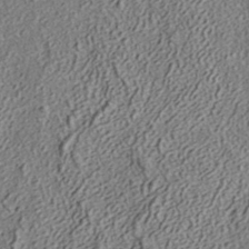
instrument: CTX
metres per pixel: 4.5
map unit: ANa
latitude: 36.6113
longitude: 17.6344
